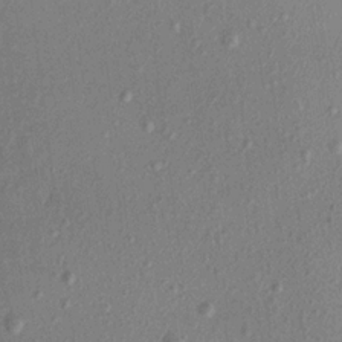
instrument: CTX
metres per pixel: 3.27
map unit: Aa
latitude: 17.8961
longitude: -145.3481
